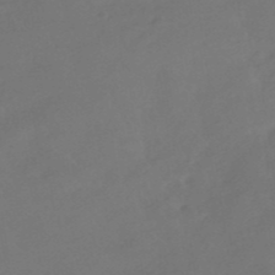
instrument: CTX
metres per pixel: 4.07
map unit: HNhu
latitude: -41.5777
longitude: 92.8975
